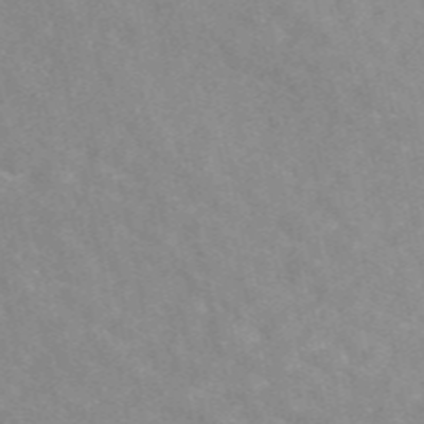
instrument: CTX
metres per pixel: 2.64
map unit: eAb
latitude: 49.1781
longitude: 118.5196
